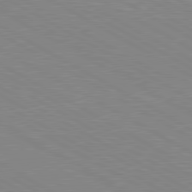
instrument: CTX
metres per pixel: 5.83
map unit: lApd
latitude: 80.6113
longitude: 151.6155
